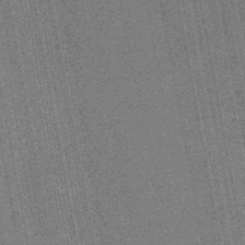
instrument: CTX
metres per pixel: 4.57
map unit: HNb
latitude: -45.1998
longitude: 52.6518
